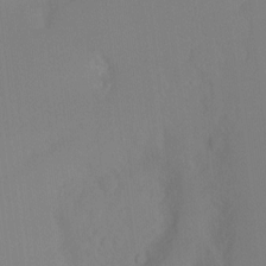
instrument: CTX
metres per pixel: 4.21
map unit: Hto
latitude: -8.4818
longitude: -48.9703
